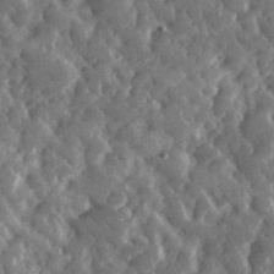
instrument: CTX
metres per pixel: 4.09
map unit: eHh
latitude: 34.9891
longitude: -69.4616
